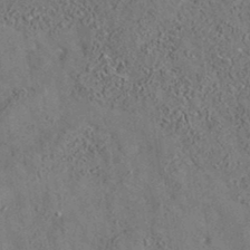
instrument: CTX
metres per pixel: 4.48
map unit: eAb
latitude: 35.1781
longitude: 109.1242
